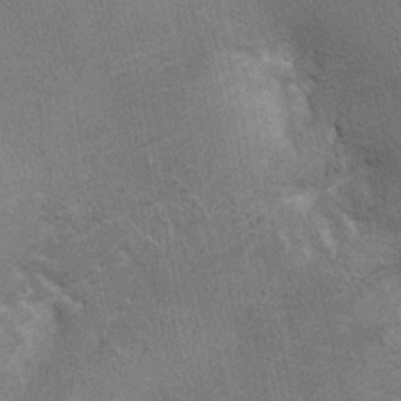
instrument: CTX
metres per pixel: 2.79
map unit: Ht
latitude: -0.8597
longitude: -15.6883
